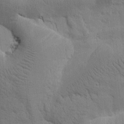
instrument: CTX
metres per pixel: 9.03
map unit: Htu
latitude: -0.7086
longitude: 175.0864
